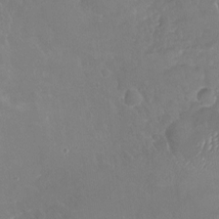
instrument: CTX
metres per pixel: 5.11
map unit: Nhu
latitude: -18.6518
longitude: -58.2334
